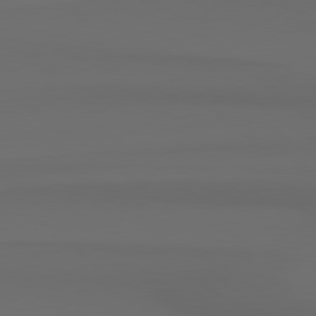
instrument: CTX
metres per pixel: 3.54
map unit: Hpe
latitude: 78.6491
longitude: -134.4223
